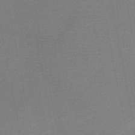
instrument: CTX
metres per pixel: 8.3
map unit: HNb
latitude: -50.1417
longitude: -42.7624
